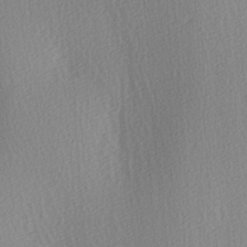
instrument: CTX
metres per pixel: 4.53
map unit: Ave
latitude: 3.4804
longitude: -112.0444
